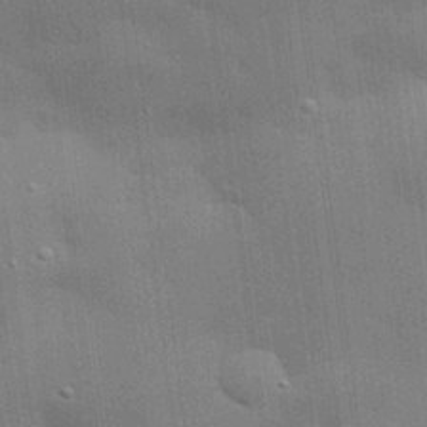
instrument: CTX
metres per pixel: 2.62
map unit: eHh
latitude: 28.8380
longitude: -82.7435
